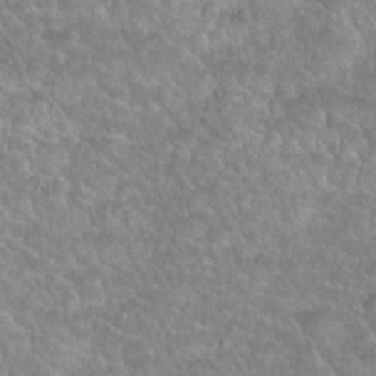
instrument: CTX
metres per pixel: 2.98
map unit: Hto
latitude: 24.3278
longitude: -49.6505
